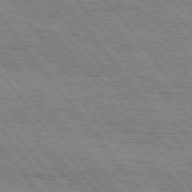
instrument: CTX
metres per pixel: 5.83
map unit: Hpe
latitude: 75.1970
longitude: -153.0648
